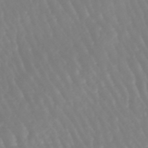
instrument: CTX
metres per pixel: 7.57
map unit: eHb
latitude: -46.0283
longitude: 79.2754
